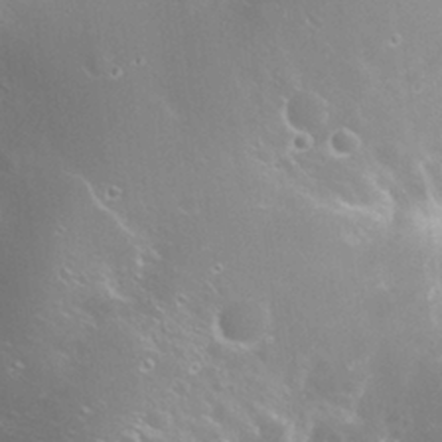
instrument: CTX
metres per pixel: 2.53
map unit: Nhu
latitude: 26.6869
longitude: -57.3670
